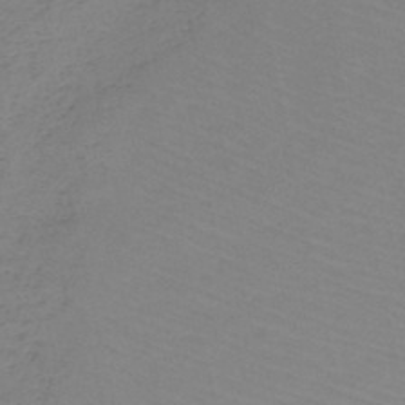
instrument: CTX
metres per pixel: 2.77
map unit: HNb
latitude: -50.1795
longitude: -51.1214
